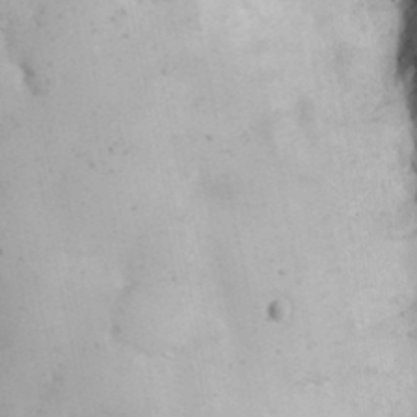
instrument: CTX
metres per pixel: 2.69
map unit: eHh
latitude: 24.2522
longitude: -66.1955
